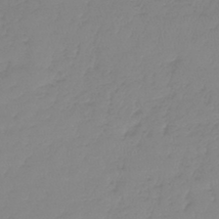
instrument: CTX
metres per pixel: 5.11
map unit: lHb
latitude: -44.4629
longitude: 70.2551
